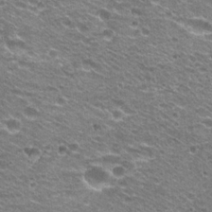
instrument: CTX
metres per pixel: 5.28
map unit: Hto
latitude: 21.6505
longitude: -32.7246
